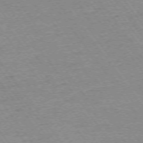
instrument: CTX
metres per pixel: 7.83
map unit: Ap
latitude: -74.4440
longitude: -82.5545
